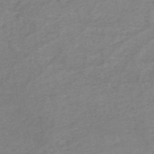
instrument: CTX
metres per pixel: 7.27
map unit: eHh
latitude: -44.8597
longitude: -30.0444
